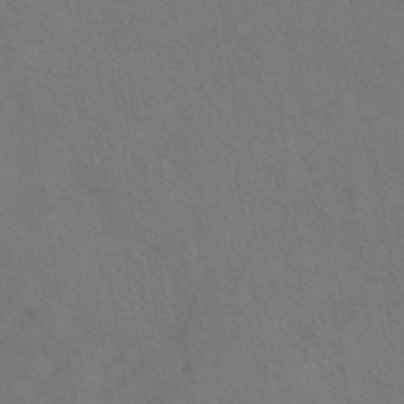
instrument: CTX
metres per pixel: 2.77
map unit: ANa
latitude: -38.4629
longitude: 96.0661
